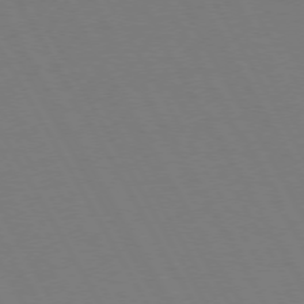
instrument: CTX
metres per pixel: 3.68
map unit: Hpe
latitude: 72.9325
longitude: -127.4049
